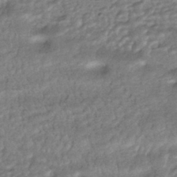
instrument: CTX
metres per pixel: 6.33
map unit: HNhu
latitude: -43.5021
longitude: 94.9730
